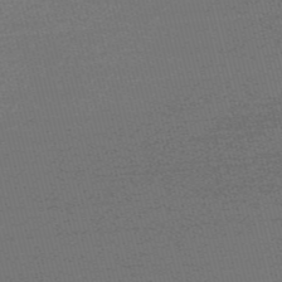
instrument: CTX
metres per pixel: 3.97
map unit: Nve
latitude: -56.2928
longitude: 61.5021
